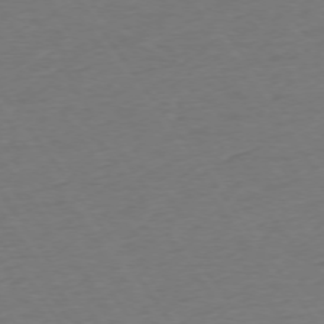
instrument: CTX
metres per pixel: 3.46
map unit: Ap
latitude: -74.8597
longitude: -89.8017
